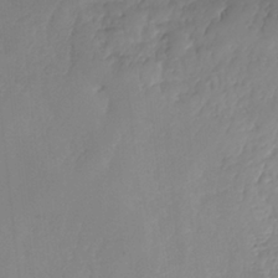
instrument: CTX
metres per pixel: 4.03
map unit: HNhu
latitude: -37.8422
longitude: 33.1054
